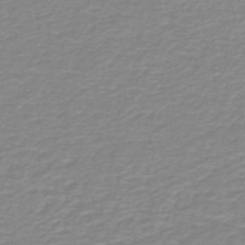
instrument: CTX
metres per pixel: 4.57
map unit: lHb
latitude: -44.2173
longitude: 55.8423
